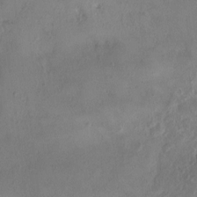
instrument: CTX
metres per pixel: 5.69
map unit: HNhu
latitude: 3.4993
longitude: 8.4818
